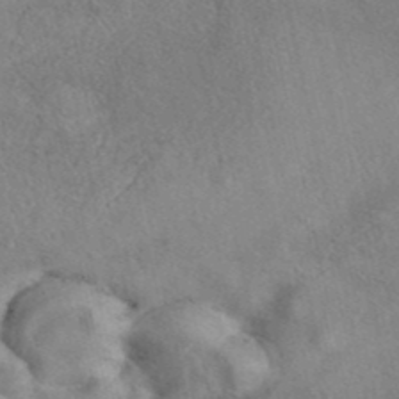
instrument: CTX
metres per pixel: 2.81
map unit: eAb
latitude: 40.7057
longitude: 109.3699
